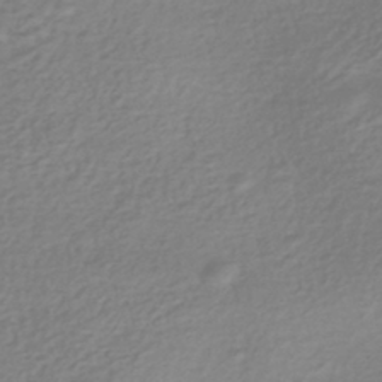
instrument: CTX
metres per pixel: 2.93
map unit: HNhu
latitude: -42.9163
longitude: 98.8219
